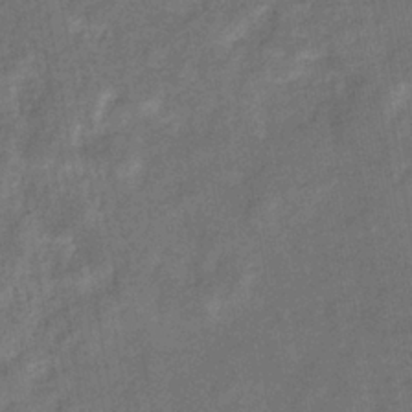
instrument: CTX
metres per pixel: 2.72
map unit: eHb
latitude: -33.6533
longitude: 74.3496
